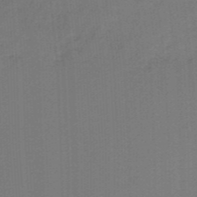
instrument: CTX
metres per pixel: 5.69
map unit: HNb
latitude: -44.5385
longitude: -43.2537
